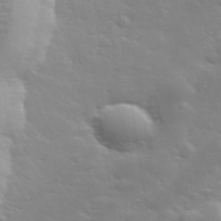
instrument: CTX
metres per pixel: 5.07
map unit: lHvf
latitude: 33.8772
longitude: -82.7435
